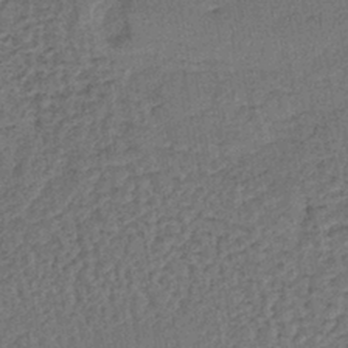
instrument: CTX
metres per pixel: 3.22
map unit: lHb
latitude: -39.9367
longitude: 62.8975
